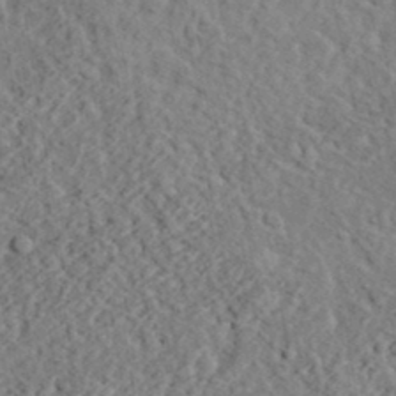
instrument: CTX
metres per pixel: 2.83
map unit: eHh
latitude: 36.6491
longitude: -78.8569
